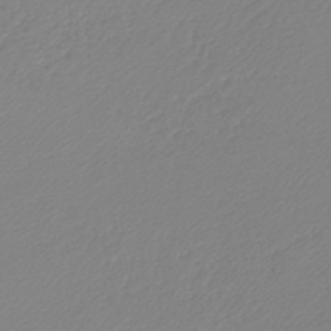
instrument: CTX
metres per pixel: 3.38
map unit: lHb
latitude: -45.7856
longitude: 65.3699
